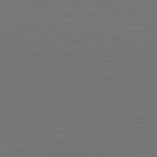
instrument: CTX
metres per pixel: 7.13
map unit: Hpe
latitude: -82.6518
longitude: 11.8611
